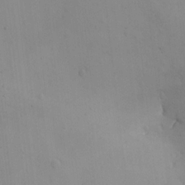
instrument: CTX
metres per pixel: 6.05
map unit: eHh
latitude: -9.4454
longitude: -66.9513
